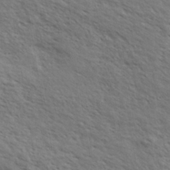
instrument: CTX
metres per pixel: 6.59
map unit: eHh
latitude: 35.9339
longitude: -139.2537
